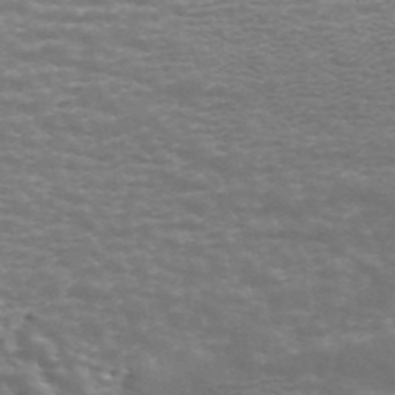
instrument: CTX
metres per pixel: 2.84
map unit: ANa
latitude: 45.1025
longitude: 30.8975
